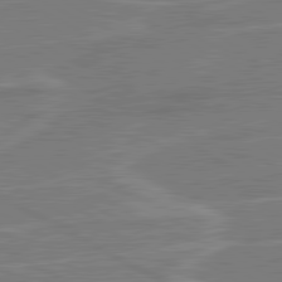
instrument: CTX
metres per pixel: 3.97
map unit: lApd
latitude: 81.0080
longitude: 122.3684
